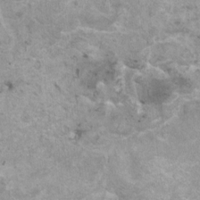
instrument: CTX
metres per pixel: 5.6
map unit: HNhu
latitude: 1.5371
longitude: 0.9353
